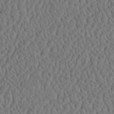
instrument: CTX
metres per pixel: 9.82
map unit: eHh
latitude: -3.0675
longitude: 15.1998
